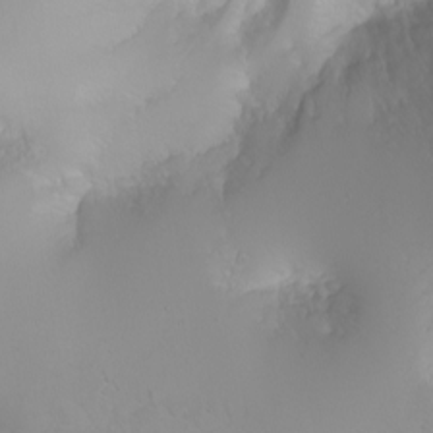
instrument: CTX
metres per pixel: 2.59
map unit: Nhu
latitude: -4.8597
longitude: -79.8017
